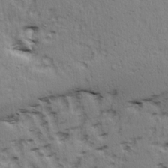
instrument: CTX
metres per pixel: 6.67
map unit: Ave
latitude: 15.1970
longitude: -104.6491
